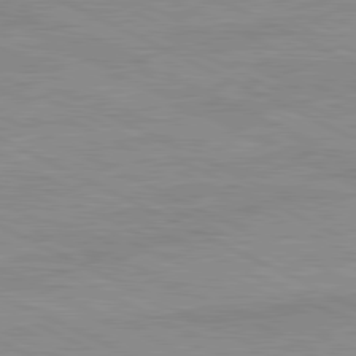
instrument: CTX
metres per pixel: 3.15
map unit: Ap
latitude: -82.1606
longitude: -72.2334
